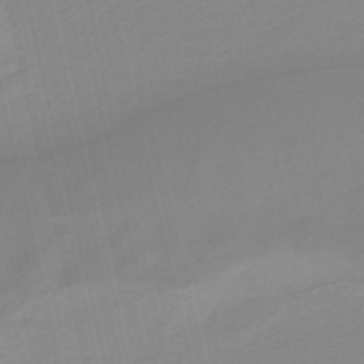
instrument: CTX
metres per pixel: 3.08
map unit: HNb
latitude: -36.0850
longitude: 55.1998
